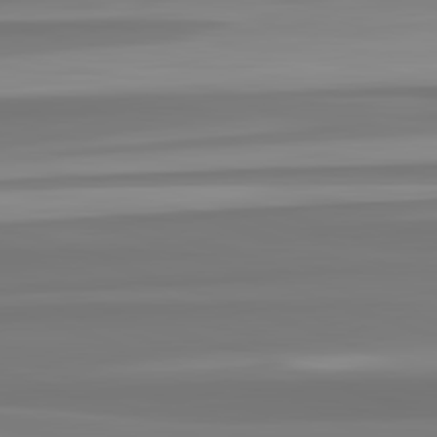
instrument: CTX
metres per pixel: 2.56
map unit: lApd
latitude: 82.8380
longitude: 173.9556
